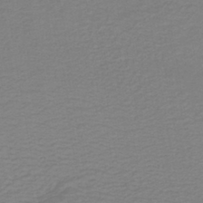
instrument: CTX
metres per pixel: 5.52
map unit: lHb
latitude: -41.6722
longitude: 52.7085
